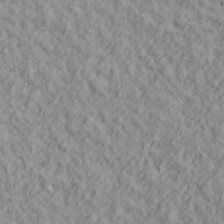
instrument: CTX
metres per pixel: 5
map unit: lHvf
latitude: 38.4601
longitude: -91.1025
